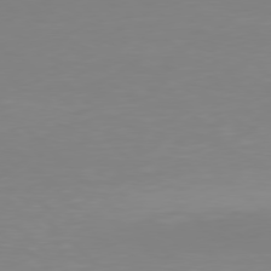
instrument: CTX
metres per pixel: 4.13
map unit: Hpe
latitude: 78.0633
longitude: -132.2523
